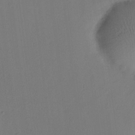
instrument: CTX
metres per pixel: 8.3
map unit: HNhu
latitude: 8.8758
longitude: 15.2565
